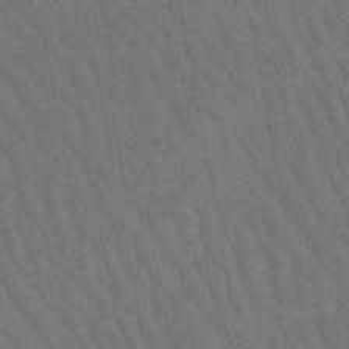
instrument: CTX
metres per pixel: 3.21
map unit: lHb
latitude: -47.1620
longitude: 76.6707
